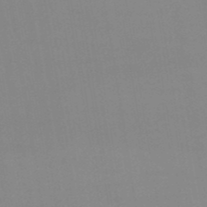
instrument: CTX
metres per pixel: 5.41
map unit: eHb
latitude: -49.9178
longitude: 67.8422
